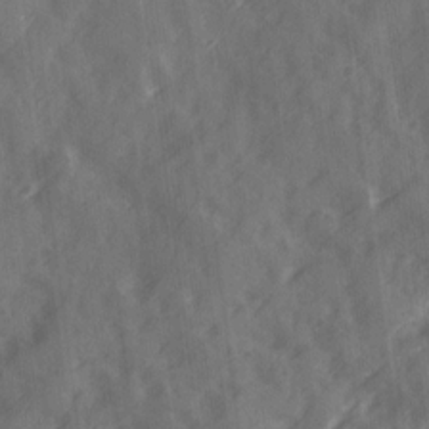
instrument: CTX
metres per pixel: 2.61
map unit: Ave
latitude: 19.4237
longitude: -131.6127
